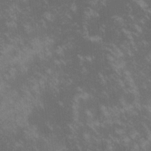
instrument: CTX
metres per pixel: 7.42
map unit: lHvf
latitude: -13.7289
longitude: -101.8772
